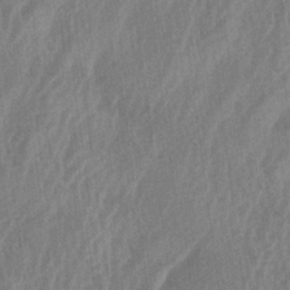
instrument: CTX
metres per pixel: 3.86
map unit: lAa
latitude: -6.2172
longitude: -129.2159
